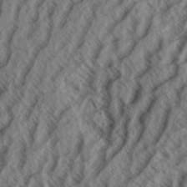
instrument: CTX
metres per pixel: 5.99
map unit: Aa
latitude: 33.9339
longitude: -139.4426
